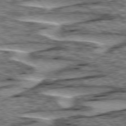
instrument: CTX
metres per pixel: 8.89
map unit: lApd
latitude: 76.2522
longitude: -70.8758
